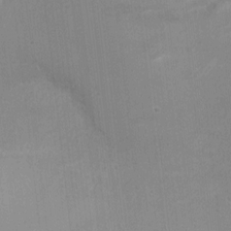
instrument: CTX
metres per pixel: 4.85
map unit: Ht
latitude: 2.3278
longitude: -28.2711
